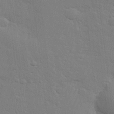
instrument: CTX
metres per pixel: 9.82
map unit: eHh
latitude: 25.7260
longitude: -81.5560
